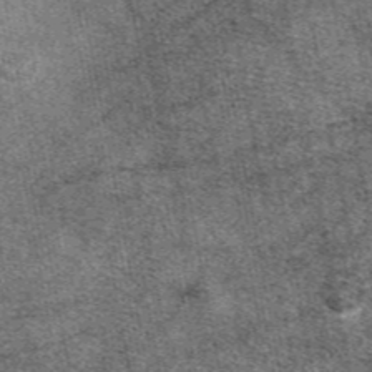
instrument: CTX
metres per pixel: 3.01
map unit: eAb
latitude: 47.3104
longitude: 108.6518
